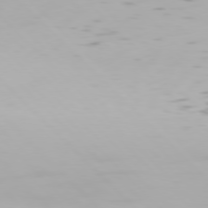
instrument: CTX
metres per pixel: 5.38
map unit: Hpe
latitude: 76.5168
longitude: -134.3278
